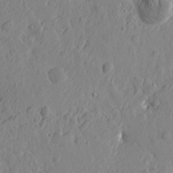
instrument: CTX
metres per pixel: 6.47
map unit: Htu
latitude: -1.8801
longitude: -178.5924
